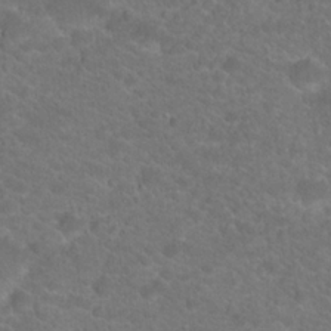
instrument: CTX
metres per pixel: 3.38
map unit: Hto
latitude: 19.3481
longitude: -38.1200
